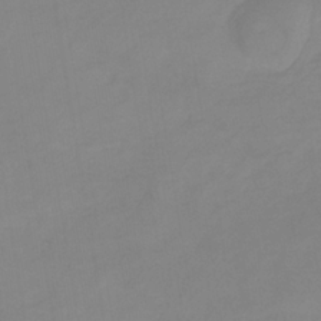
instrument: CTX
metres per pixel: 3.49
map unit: lHb
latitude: -31.2943
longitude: 66.6707
